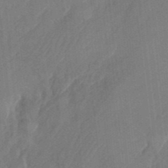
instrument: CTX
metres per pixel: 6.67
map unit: Nhu
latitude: -27.5399
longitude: -71.1970
